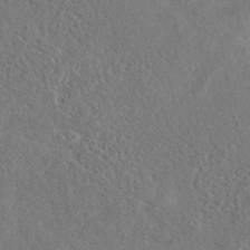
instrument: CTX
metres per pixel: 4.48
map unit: eAb
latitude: 40.7813
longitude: 103.3510
